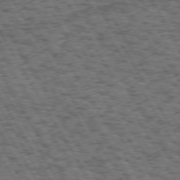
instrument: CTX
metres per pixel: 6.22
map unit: Hpe
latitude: 73.4238
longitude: -125.7260
